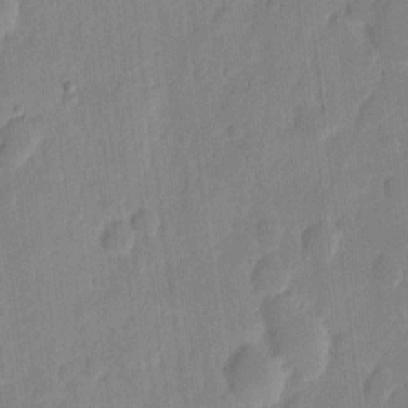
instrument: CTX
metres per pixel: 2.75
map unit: eHh
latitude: 7.0458
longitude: -71.0647
